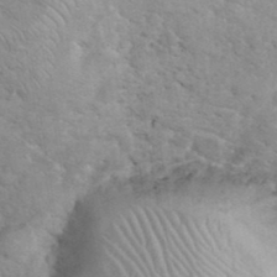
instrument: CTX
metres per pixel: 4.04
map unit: eHh
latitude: 37.0459
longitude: -64.0822
